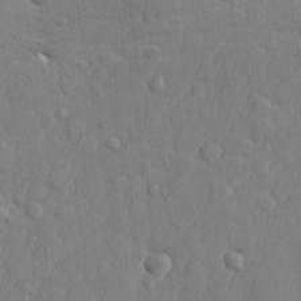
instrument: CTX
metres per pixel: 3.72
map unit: lHvf
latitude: 23.5371
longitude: 142.3495
